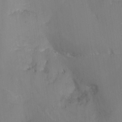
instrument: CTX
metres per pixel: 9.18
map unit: Nhu
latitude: -11.9745
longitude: -48.9892
